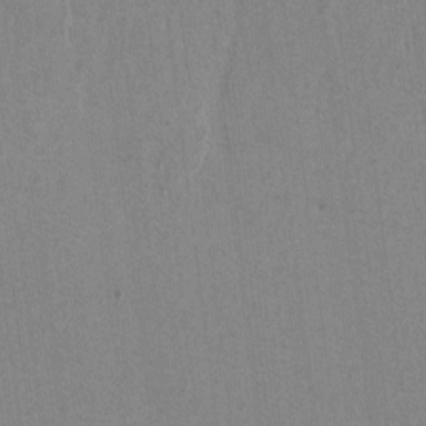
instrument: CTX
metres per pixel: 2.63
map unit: lAvf
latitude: -6.4440
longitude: -114.5734
